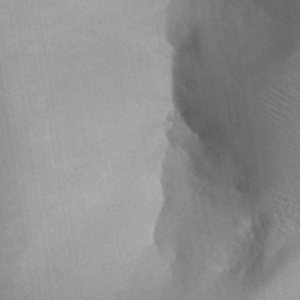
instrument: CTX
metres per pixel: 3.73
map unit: Aa
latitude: 32.4034
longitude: -142.1956
